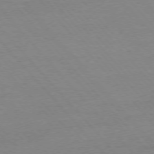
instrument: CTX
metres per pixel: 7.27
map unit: Ap
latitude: -76.5385
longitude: -93.6316
